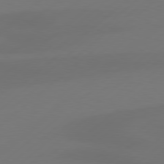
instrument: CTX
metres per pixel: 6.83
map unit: Hpe
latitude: 78.7435
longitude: -132.5168
